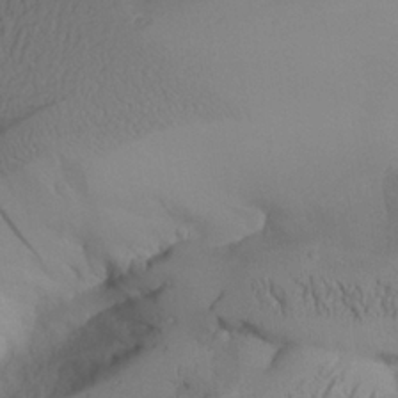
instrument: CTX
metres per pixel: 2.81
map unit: Aa
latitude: 25.0269
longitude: -128.2522
